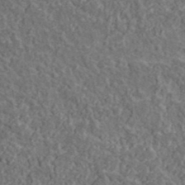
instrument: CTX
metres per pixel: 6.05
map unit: lHvf
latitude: 37.9150
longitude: -89.8773
